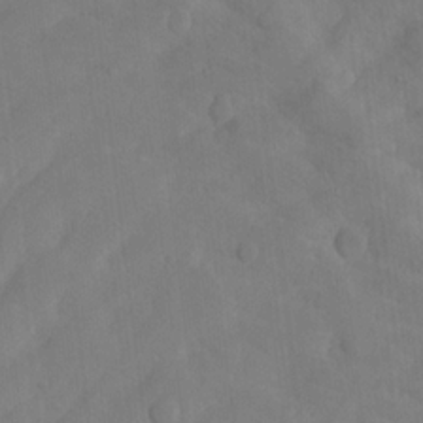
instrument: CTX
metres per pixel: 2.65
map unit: Hto
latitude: -7.9178
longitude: -41.2914
